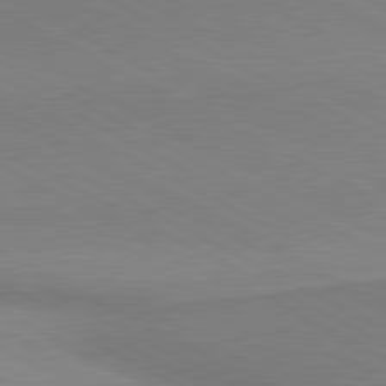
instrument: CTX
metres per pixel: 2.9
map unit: lApd
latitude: 80.8758
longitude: 163.0675
